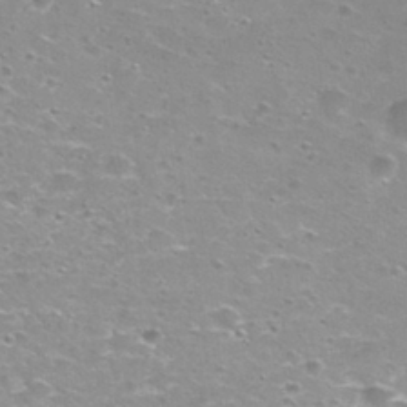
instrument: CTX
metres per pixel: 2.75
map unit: Nhu
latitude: 29.1781
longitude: -48.2334
